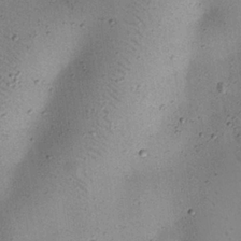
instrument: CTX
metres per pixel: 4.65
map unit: eHh
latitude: 24.8757
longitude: -71.1403
